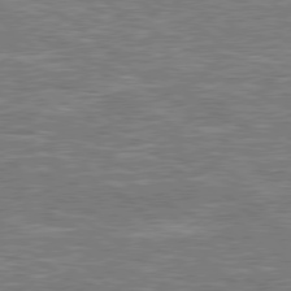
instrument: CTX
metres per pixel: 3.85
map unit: Hpe
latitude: 78.6113
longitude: -158.1011
